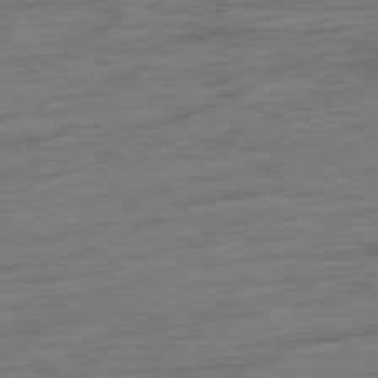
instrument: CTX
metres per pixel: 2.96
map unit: Hpe
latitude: -78.6896
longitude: -17.4049
